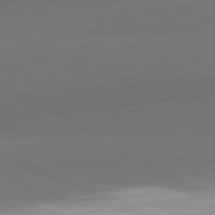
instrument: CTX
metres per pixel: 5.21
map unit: lApd
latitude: 82.0822
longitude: 154.4251
